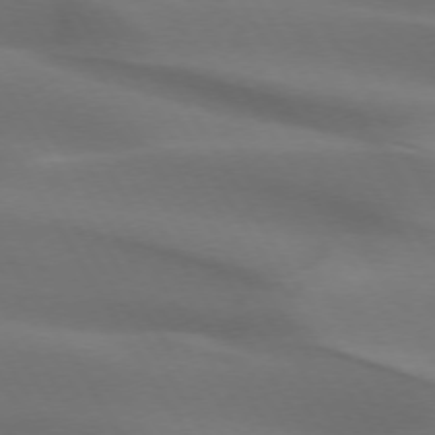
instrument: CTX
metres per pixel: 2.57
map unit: lApd
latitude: 72.9514
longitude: -50.3656
